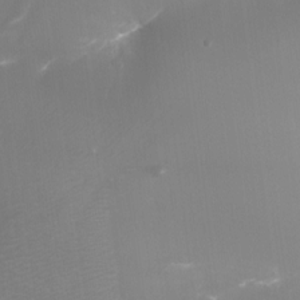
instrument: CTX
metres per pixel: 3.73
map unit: Ht
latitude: -17.3321
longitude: -44.0255
